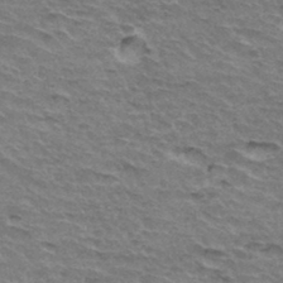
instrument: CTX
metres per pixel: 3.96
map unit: Hto
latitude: 34.6679
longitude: -45.3859
